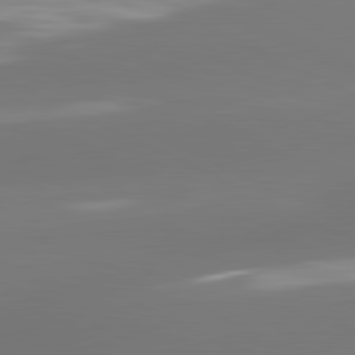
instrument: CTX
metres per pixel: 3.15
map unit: lApd
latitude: 81.6316
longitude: -164.1011
